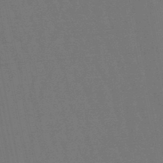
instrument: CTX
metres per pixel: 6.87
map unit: lHb
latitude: -47.8422
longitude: 80.6708
